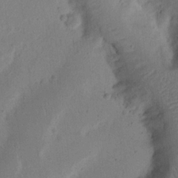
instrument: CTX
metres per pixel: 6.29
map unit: Ht
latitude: 14.1389
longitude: -74.8191
